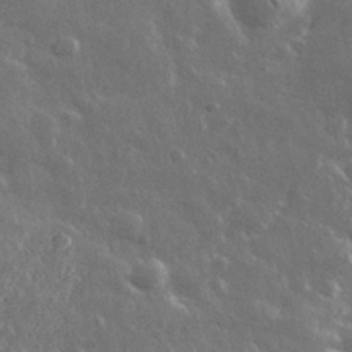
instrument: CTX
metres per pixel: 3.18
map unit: lHvf
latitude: 33.1970
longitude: -89.8962
